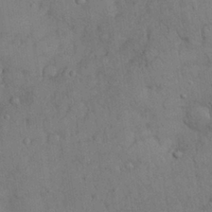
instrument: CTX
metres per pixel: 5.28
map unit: Nhu
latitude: 28.4412
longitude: -69.8395
